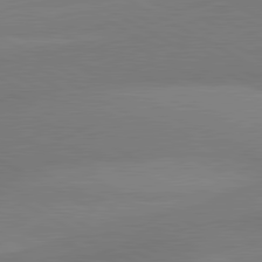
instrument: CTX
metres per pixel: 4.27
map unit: lApd
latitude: 80.9325
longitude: 130.1039
